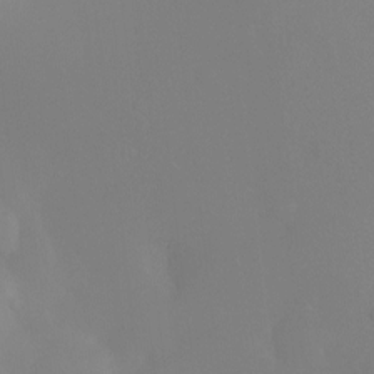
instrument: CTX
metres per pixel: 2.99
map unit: Ht
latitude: -5.4832
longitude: -27.0270
